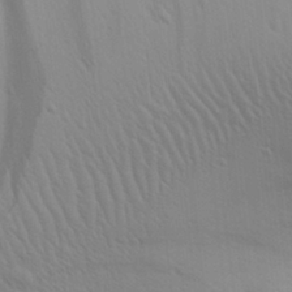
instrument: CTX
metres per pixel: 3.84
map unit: Aa
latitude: 27.3293
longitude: -136.8947
